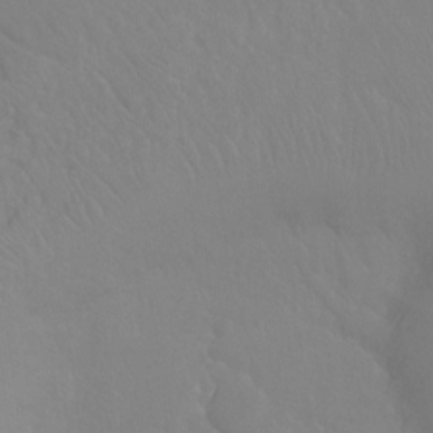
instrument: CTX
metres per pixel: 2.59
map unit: Ht
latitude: -8.6140
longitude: -37.7072
